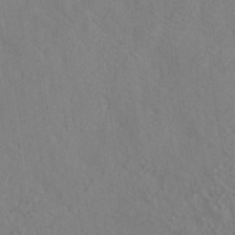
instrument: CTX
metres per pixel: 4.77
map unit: ANa
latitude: -39.3321
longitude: 95.8989
